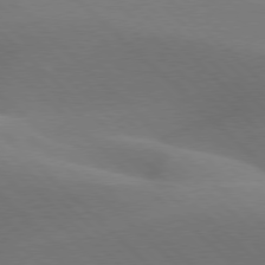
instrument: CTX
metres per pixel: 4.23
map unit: lApd
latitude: 77.4048
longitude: -51.7638
